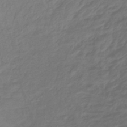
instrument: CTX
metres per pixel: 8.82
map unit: lHb
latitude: -42.7841
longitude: 81.4833
